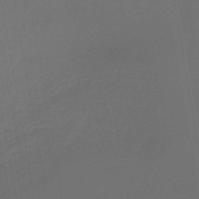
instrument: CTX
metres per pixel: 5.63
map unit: lHb
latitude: -43.8422
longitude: 60.8408
